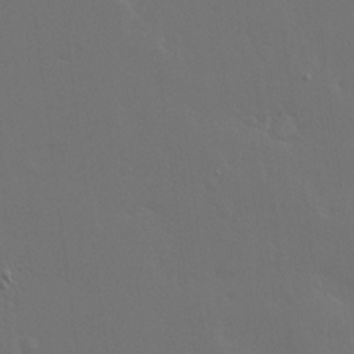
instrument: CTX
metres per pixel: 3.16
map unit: Ave
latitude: 15.8773
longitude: -139.6316
